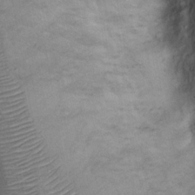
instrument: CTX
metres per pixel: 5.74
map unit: Nhu
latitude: 12.6680
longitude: -29.0647
